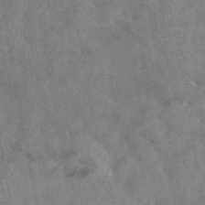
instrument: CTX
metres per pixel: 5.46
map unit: eAb
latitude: 45.3481
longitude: 124.3117
